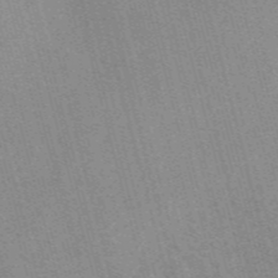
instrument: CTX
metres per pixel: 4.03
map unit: Nve
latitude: -57.6722
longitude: 62.7085
